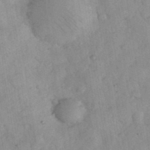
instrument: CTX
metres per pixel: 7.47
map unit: eHh
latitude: 36.6869
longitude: -67.8394
